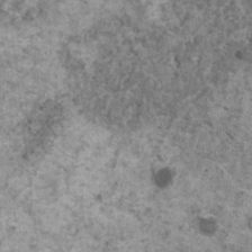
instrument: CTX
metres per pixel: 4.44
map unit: HNhu
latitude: 1.2725
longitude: 4.4629
